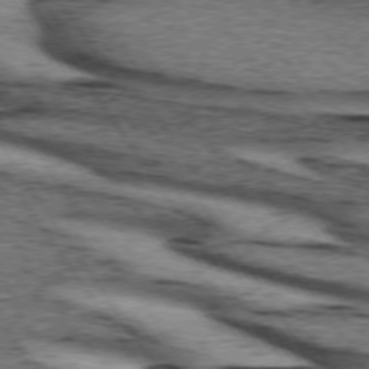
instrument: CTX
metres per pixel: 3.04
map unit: lApd
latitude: 73.8206
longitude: -75.3482
